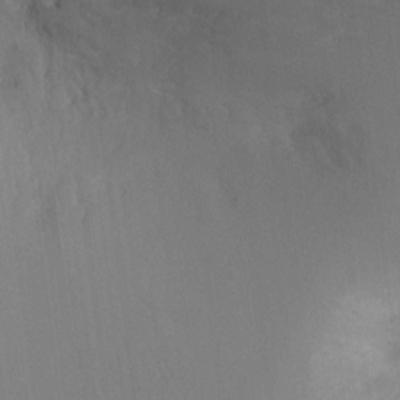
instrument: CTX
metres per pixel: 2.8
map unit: Ht
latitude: -7.7855
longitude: -24.3278
